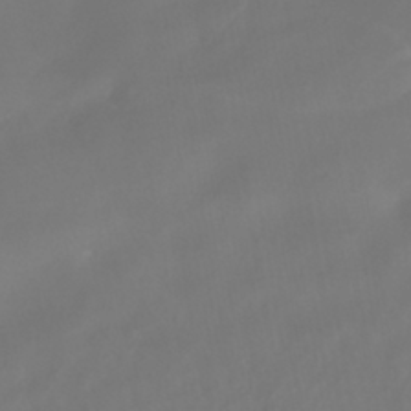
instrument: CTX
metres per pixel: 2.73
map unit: HNhu
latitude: -41.3698
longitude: 106.7463
